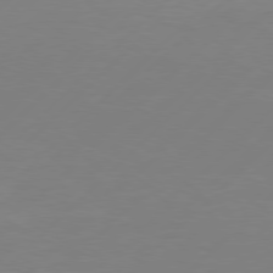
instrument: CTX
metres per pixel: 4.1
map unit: Hpe
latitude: 77.2159
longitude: -131.4805
